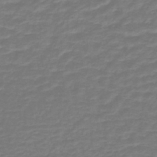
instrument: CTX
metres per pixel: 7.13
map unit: lHb
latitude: -43.1242
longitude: 63.4265
